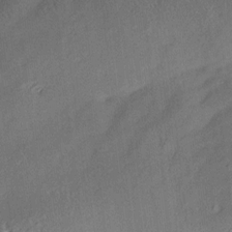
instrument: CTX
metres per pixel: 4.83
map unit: Aa
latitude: 10.4223
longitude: -142.8569
